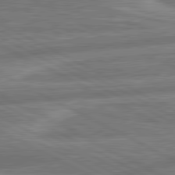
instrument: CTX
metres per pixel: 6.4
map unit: lApd
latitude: 81.0647
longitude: -166.6490
